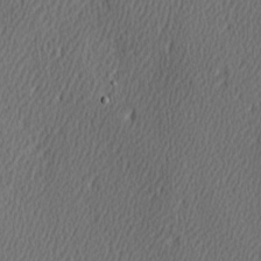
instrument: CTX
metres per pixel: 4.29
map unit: Hve
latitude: 3.2159
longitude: -124.5356
